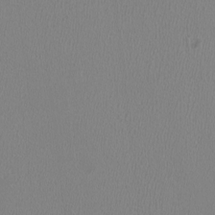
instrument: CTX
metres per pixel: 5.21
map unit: HNhu
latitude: -0.1606
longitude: -1.0080
